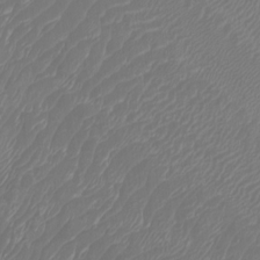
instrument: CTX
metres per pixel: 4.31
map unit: Htu
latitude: -5.9745
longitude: -74.8380
